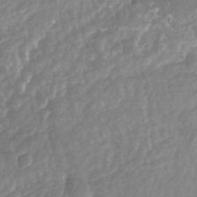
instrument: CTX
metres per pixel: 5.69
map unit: Nhu
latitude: -13.9178
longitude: -63.8962
